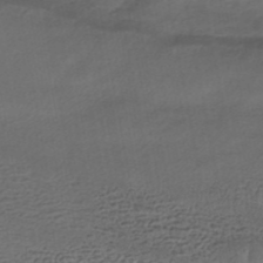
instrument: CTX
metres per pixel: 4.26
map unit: HNhu
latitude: -42.8785
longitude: 103.5588
